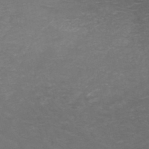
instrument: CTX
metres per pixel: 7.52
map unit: HNb
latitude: -49.1809
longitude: -46.5357
